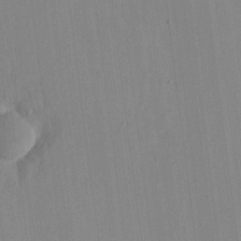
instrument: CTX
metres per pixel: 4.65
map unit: lHvf
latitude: 17.9528
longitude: -112.4979
